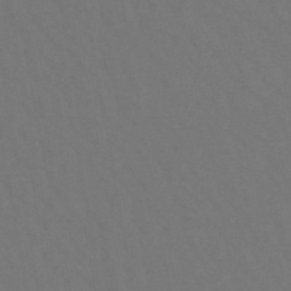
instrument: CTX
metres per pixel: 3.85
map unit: lHb
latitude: -47.6344
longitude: 74.7086
